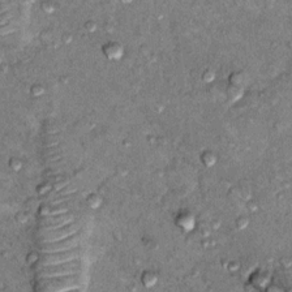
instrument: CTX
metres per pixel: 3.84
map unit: Hto
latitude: 10.2145
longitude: -36.6679
